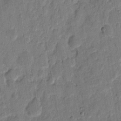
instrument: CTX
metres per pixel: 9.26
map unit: eHh
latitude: 8.4601
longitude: -66.3656
